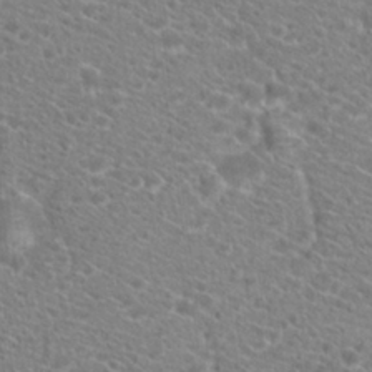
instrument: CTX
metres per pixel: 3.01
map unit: Hto
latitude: 20.2523
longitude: -38.8002
